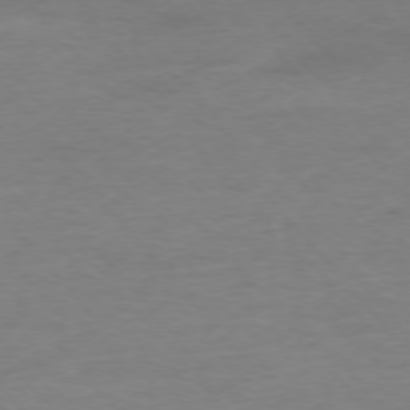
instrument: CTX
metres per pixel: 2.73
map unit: Ap
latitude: -76.4062
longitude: -83.8016
